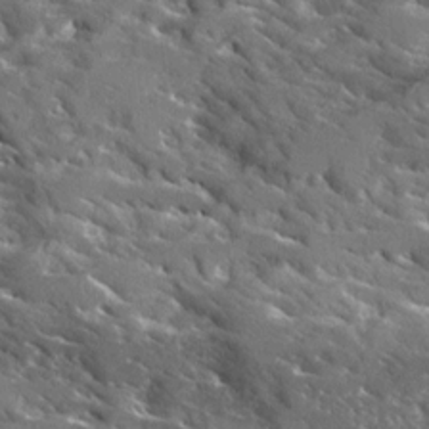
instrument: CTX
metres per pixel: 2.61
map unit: Ave
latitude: 17.6316
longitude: -130.0444
